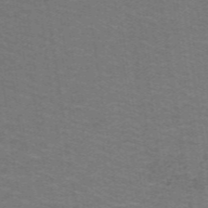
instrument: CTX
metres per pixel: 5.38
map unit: lHb
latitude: -42.8596
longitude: 54.4440
